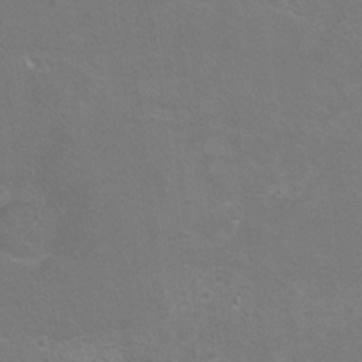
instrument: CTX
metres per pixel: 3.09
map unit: Hto
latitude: 9.0081
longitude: -30.8947
